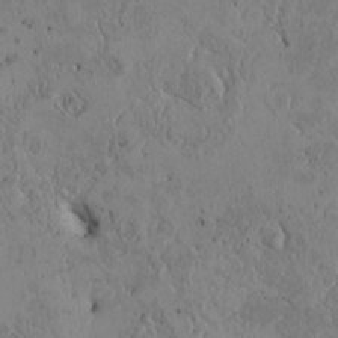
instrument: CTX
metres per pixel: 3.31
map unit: Htu
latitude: 3.1214
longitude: 148.1039
